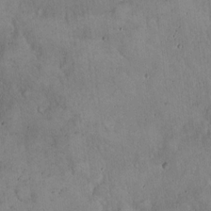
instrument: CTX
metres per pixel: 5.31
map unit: Hto
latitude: 17.1214
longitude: -59.0459
